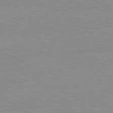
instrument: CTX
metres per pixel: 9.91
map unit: Ap
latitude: -81.0109
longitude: -85.3671
